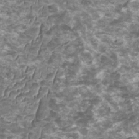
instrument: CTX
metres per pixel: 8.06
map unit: HNhu
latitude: 2.0822
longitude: -0.7624
